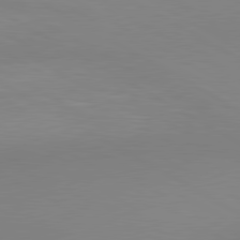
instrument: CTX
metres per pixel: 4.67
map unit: lApd
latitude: 80.3278
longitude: 133.0487
